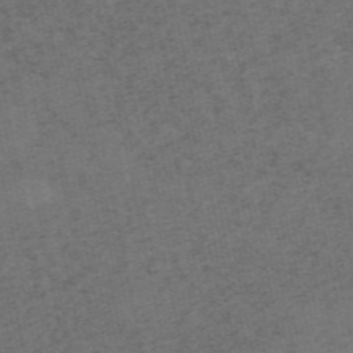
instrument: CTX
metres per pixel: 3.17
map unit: HNb
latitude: -55.8800
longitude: -46.1389
